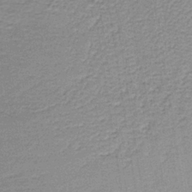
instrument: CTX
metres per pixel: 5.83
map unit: lHb
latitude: -35.5588
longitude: 59.9178
